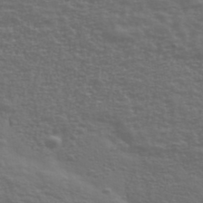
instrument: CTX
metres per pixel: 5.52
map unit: Ave
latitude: 39.7827
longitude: -113.8016
